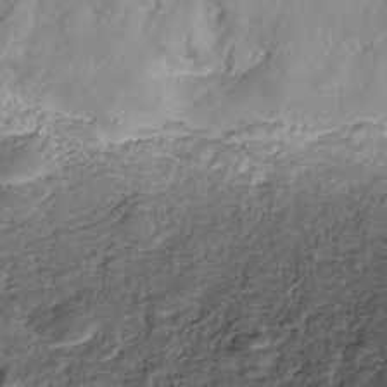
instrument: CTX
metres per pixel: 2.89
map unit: ANa
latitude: -36.2928
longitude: 95.2376
